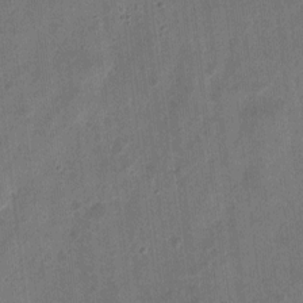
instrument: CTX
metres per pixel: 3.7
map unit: eHh
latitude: 8.6869
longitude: -72.9514
